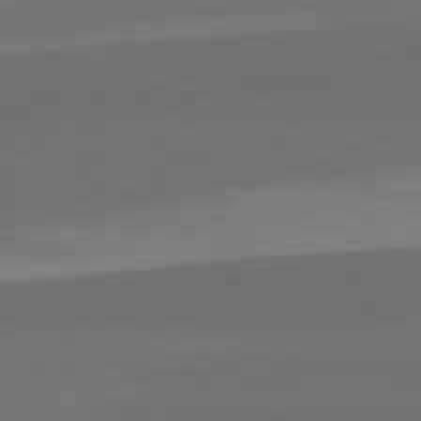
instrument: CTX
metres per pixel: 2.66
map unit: lApd
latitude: 82.0255
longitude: 158.6518
